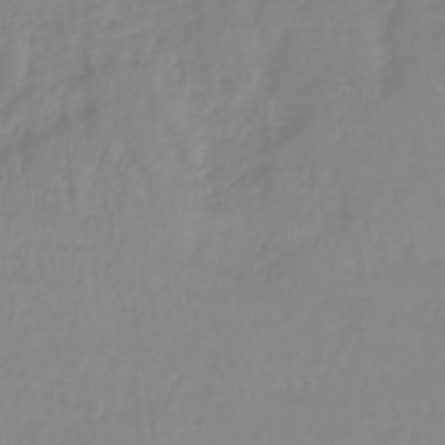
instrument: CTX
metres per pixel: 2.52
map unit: lHb
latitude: -40.1606
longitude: 65.7667
